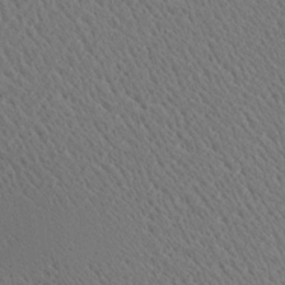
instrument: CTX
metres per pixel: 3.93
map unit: Aa
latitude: 21.4994
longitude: -139.7072
